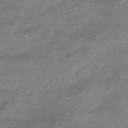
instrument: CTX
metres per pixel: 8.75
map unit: HNhu
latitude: -45.2565
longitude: 94.1794
